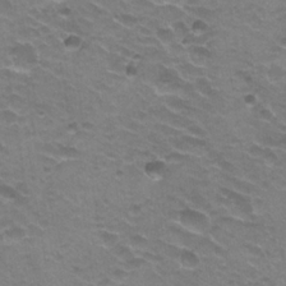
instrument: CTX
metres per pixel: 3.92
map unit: Hto
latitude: 21.9339
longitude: -32.2145
